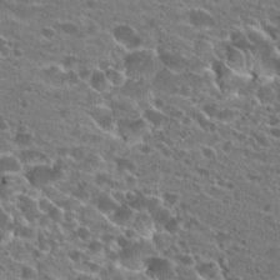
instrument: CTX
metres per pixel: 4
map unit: Hto
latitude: 23.8205
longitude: -43.1214
